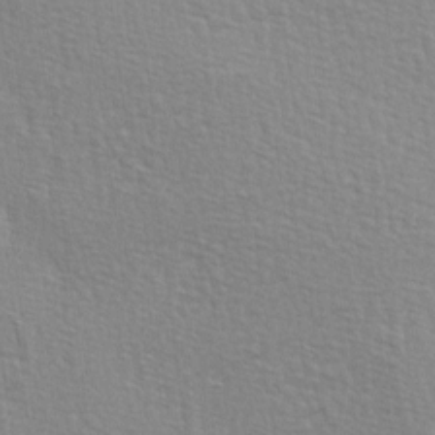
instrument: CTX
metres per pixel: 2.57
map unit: lAa
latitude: -4.2361
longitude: -121.8773
